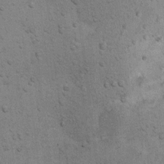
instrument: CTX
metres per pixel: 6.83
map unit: Hto
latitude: 11.6505
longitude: -36.8947
